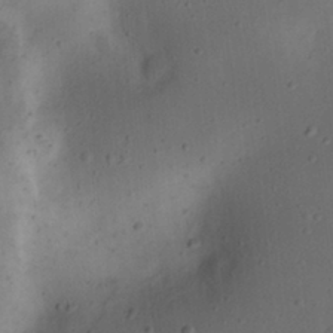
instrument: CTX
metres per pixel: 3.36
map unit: eHh
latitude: 23.1781
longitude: -70.6490
